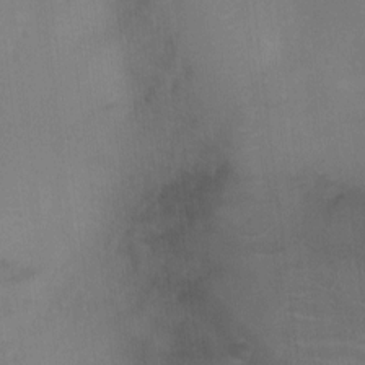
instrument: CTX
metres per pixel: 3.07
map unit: Ht
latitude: -4.1983
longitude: -17.0081
